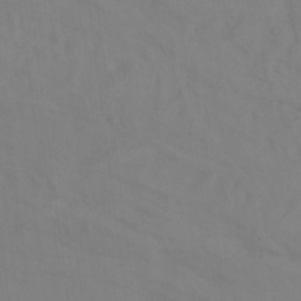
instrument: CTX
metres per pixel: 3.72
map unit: Hto
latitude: -6.7274
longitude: -49.8205
